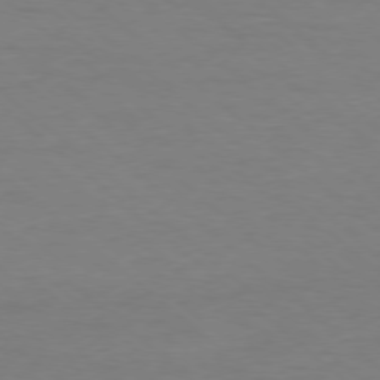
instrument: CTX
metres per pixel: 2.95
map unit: Ap
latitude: -78.2172
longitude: -90.0822
